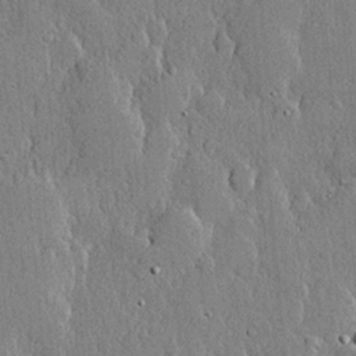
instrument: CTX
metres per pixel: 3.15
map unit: lHvf
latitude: 20.0255
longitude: 146.0283
